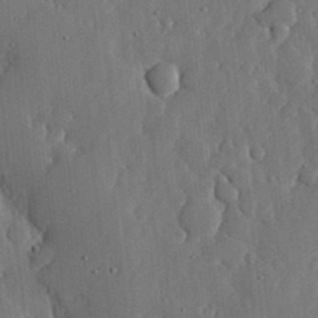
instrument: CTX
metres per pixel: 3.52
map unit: lHvf
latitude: 18.6112
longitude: -113.1592
